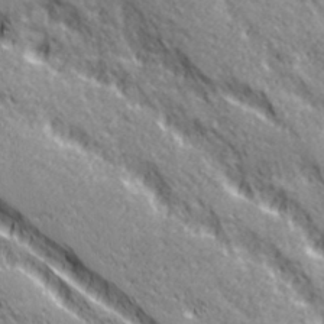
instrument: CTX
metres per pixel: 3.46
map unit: Ave
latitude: 20.9892
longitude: -135.4804
